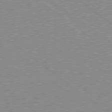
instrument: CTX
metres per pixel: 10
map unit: Hpe
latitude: 78.5924
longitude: -144.9891
